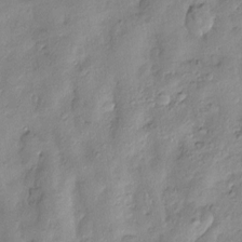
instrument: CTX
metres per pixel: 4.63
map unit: Htu
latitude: -8.9542
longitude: 176.6330
